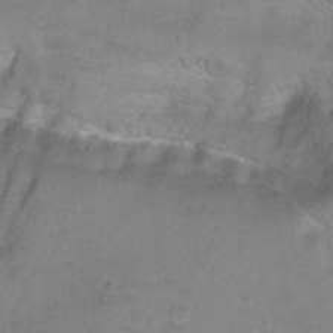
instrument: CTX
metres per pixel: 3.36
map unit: Ht
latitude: 1.3292
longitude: -33.3671
